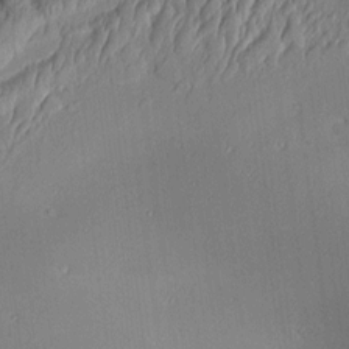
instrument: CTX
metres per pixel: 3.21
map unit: Aa
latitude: 8.9514
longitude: -131.1215
